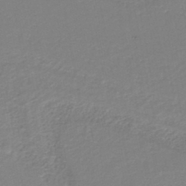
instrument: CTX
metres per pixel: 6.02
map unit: HNb
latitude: -36.2739
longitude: 58.4817
